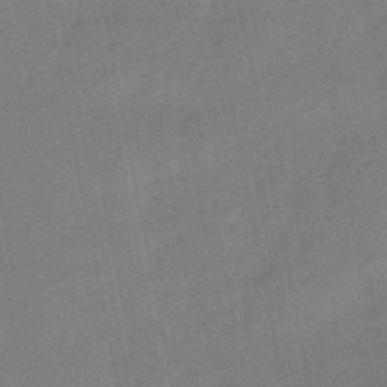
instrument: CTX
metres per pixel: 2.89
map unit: lHb
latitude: -49.2376
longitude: 78.0283
